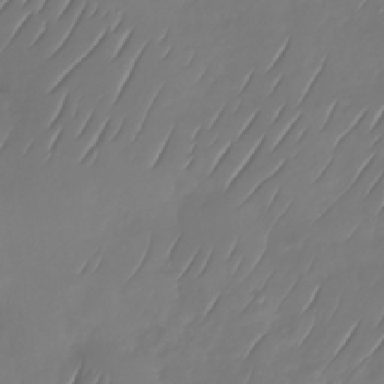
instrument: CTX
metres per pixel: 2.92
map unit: Nhu
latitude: -30.0661
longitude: -59.3860
